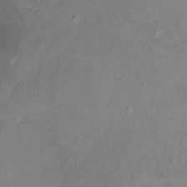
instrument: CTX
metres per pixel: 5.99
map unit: HNhu
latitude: 4.9703
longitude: 12.9353
